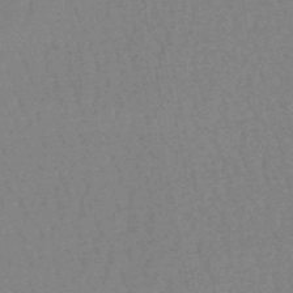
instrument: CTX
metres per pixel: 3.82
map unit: eHb
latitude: -46.6140
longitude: 80.3873
